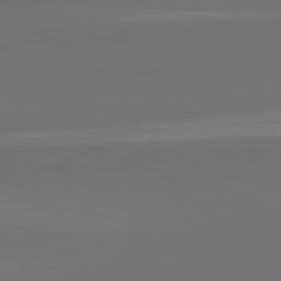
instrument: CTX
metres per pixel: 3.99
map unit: lApd
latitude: 82.1766
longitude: -167.5749
